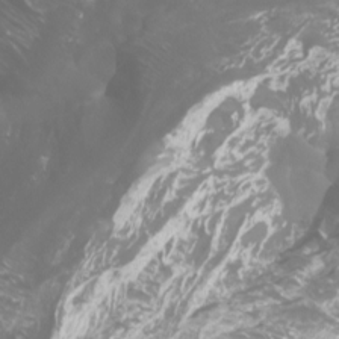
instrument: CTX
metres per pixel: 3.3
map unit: Htu
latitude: -5.2942
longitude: -72.8191
